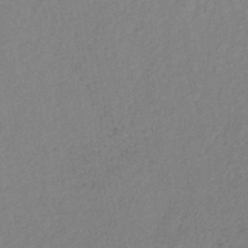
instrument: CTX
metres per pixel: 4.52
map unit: lHb
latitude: -37.8611
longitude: 69.2187
